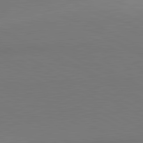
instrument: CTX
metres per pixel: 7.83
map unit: lApd
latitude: 81.4804
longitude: 151.3321
